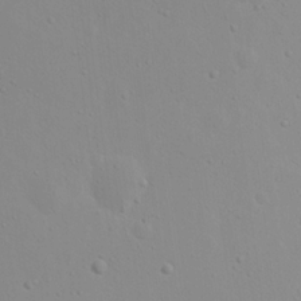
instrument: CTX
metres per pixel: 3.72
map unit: Nhu
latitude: 20.8380
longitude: -73.6127
